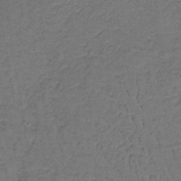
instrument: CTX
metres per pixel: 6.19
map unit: lHb
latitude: -35.4832
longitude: 65.4833
